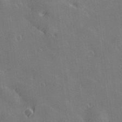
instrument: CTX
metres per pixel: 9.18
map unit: Hve
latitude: 28.3089
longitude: 145.8989
